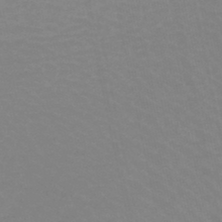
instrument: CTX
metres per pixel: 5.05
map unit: lHb
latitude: -45.1620
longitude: 67.0675
